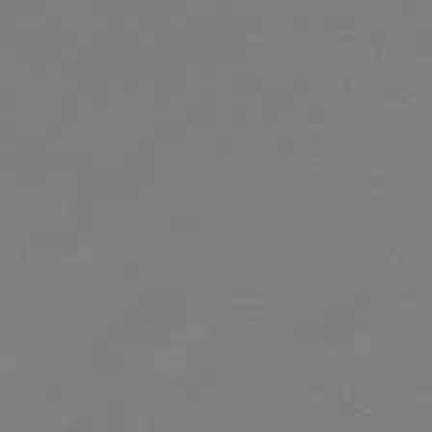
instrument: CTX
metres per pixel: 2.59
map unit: lHb
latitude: -46.1228
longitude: 70.3873
